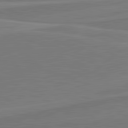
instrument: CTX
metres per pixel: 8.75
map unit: lApd
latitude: 82.2522
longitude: 140.0661
